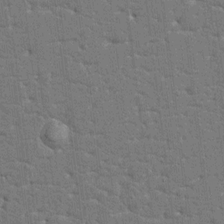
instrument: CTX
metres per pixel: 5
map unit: HNhu
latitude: 6.7813
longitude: -5.4048
